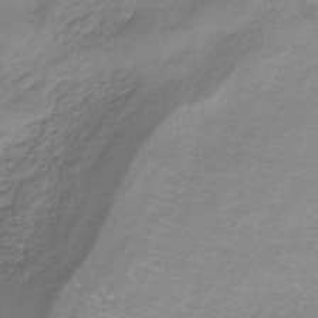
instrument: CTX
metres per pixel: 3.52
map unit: eHb
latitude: -32.4062
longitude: 67.8044
